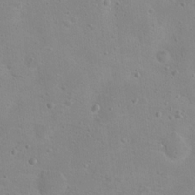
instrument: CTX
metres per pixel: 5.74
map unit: Hto
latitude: 17.5182
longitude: -39.4048
